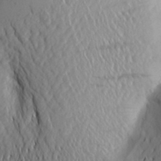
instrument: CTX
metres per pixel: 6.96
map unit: Aa
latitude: 25.7449
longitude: -149.1592
